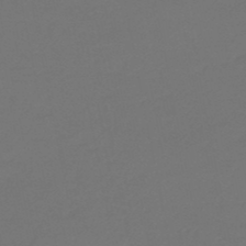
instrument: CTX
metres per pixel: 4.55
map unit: eHb
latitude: -47.8800
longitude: 86.4251
